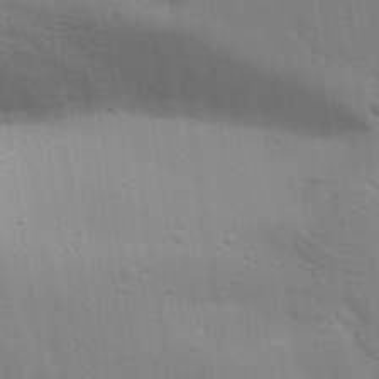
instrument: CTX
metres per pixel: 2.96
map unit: Aa
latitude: 32.6113
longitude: -133.7450
